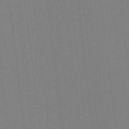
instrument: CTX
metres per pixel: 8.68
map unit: lHvf
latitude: -11.8045
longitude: -103.3859
